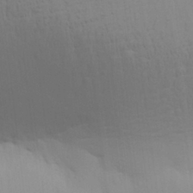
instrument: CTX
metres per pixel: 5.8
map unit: Aa
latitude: 28.6490
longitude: -139.0269
